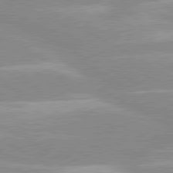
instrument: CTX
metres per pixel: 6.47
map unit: lApd
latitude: 80.2522
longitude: -124.4790
